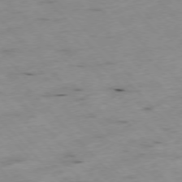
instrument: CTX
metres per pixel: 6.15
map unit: Ap
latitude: -77.0109
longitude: -60.7624
